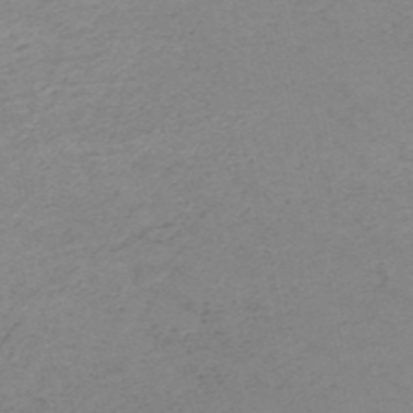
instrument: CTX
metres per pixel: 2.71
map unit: HNb
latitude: -51.8800
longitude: -51.6316
